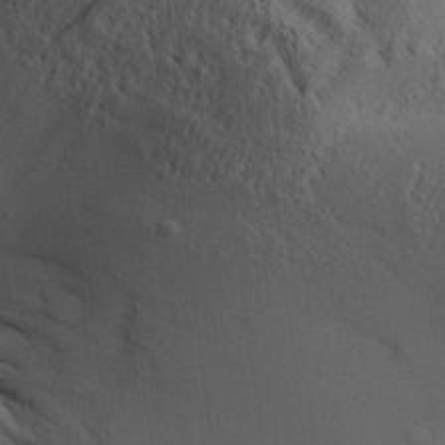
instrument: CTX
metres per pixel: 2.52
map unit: Aa
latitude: 31.3671
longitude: -140.8002
